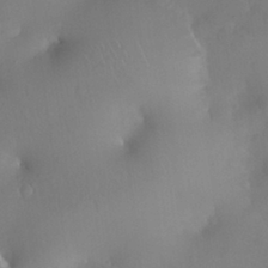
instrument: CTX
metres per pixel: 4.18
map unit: Nhu
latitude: 26.2145
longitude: -57.6882
